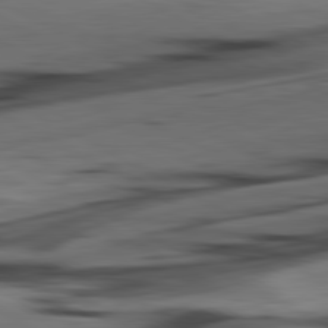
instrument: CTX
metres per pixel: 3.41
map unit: lApd
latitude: 80.8947
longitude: -84.4601
